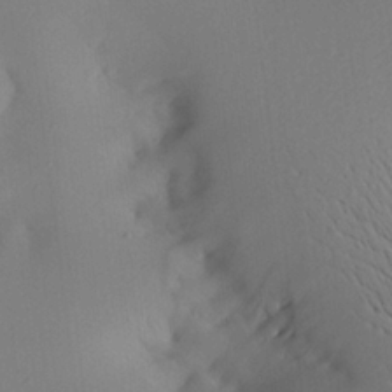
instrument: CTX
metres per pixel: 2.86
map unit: Aa
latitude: 22.1389
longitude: -146.5735
